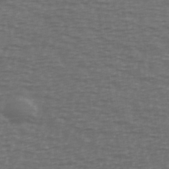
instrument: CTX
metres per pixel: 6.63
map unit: Ave
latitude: 39.8016
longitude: -113.1970
